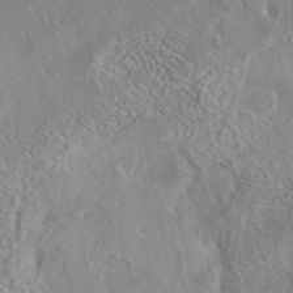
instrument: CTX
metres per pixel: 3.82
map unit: eAb
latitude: 41.6504
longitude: 105.1431
